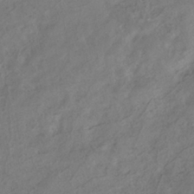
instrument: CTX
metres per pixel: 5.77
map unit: ANa
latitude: -38.7463
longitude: 96.9731
